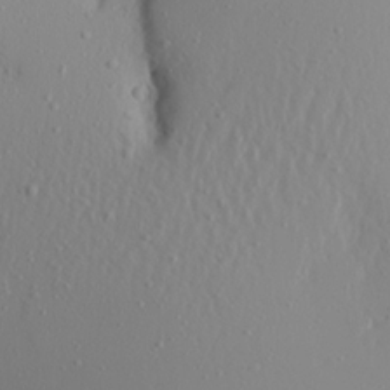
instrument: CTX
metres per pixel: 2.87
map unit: Aa
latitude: 21.2915
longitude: -145.5938
